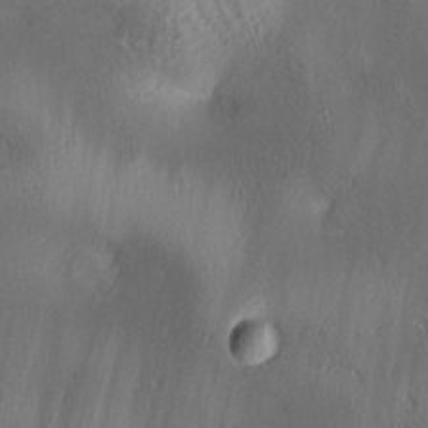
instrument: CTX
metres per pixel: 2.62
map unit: lAa
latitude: 4.2522
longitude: -117.4238
